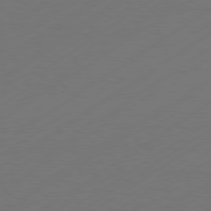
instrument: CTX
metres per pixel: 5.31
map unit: Hpe
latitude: -80.8030
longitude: 15.5399
